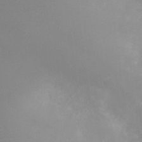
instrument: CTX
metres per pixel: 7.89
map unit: Ht
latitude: -11.5210
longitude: -20.7247
